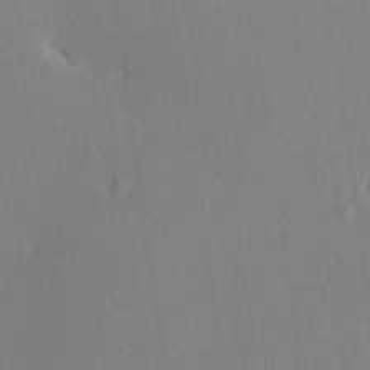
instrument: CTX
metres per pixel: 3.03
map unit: Hve
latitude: 25.2348
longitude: -91.9528
